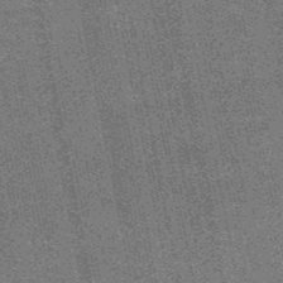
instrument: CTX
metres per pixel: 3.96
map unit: HNb
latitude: -52.4440
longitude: -42.5924
